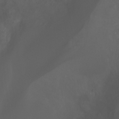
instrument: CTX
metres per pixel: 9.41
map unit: Ht
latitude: -0.7653
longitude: -45.9717
